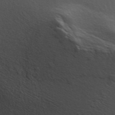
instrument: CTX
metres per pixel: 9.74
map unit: ANa
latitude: 45.3481
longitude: 30.7841
